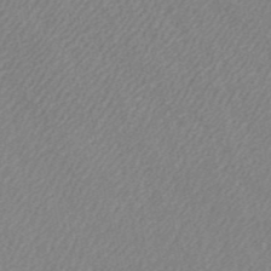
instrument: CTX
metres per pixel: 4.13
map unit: HNb
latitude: -52.4251
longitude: -50.3467
